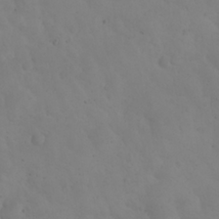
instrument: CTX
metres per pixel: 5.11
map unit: eHh
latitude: 24.4978
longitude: -64.2334
